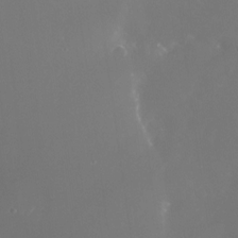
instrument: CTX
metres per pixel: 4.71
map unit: Nhu
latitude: -25.4265
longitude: -72.2523
